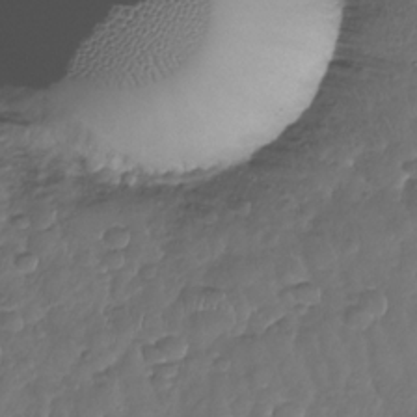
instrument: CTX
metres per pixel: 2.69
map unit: Nhu
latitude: -30.8597
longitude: -60.8569
